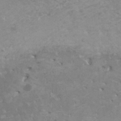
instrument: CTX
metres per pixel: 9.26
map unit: HNhu
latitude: -1.2187
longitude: 2.7463
